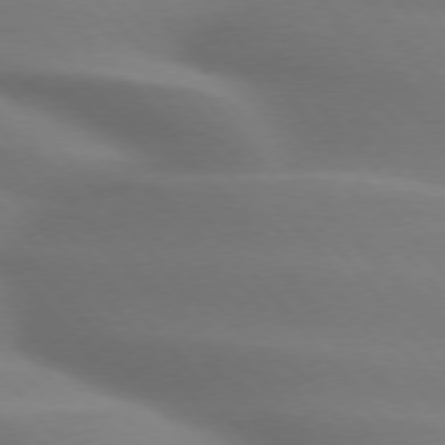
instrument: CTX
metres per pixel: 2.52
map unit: lApd
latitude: 75.8205
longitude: -60.8758
